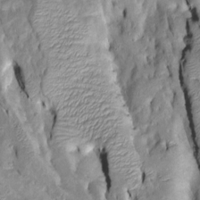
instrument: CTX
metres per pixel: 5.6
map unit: Htu
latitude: -6.9352
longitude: 144.2173
